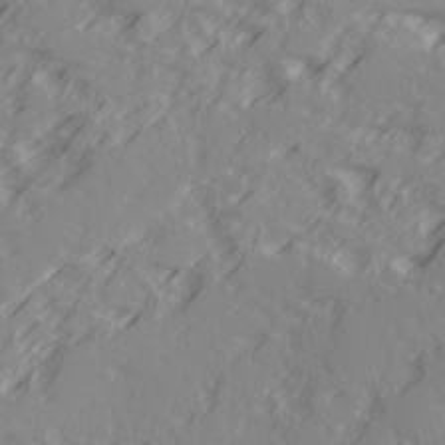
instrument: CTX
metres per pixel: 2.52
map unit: Ave
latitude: 17.8017
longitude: -129.3104
